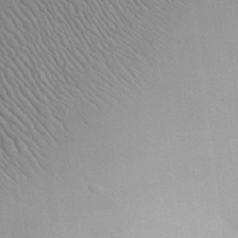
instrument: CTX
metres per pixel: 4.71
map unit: Aa
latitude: 31.0837
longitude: -141.3481
